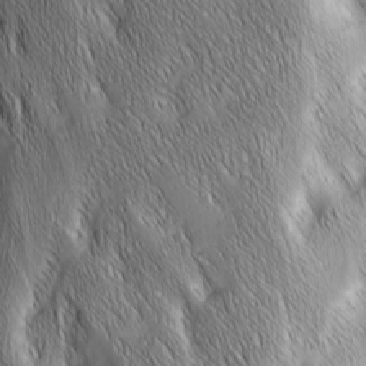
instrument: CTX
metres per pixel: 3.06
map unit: Nhu
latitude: -6.7652
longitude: -151.7449
